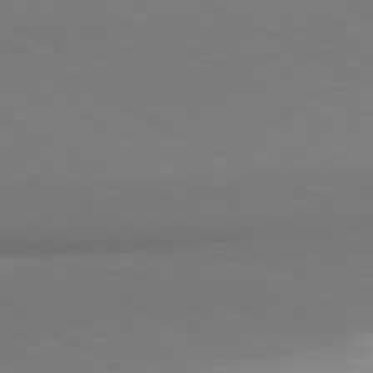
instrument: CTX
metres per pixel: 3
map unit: lApd
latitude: 81.0080
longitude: 162.8219
